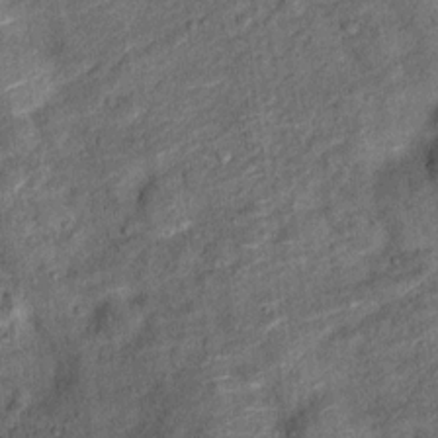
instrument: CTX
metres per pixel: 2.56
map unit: Ht
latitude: 10.5168
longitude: -39.8205
